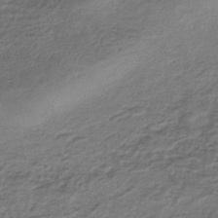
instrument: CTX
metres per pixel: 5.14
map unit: HNhu
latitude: -43.0864
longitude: 103.4643
